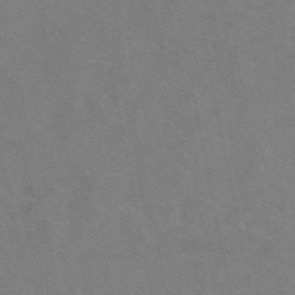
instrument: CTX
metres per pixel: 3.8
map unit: eAb
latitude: 49.0458
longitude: 120.5762
